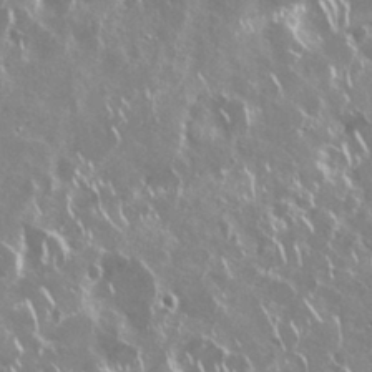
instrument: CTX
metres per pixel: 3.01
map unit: Nhu
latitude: 29.0836
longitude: -60.8380
